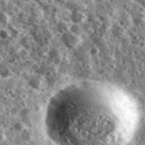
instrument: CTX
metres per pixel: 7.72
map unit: Ave
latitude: 40.8758
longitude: -106.2145
